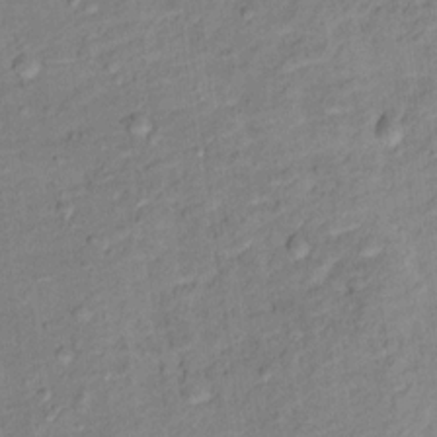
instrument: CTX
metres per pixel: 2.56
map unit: Ht
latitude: 12.4790
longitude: -39.0269
